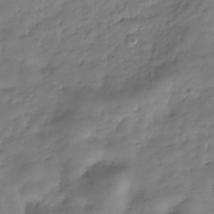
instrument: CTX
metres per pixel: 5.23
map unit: Hve
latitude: -30.8975
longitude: 90.6708
